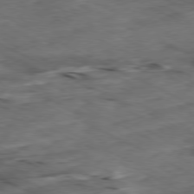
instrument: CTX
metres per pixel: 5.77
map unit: Ap
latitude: -79.3509
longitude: -68.4790
